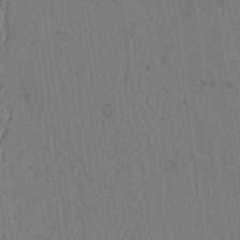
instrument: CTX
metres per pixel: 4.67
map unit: lAvf
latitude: 7.4426
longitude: 164.2929
